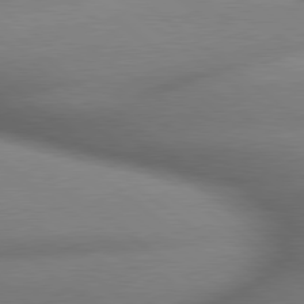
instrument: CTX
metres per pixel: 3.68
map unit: lApd
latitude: 79.6883
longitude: -163.9906
